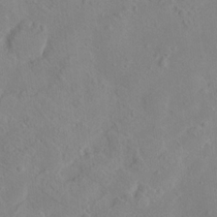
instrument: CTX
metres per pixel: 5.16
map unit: Hto
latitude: 17.8017
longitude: -39.1970
